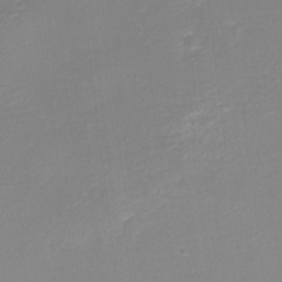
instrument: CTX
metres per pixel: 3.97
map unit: eHh
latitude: -4.0094
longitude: -76.8002
